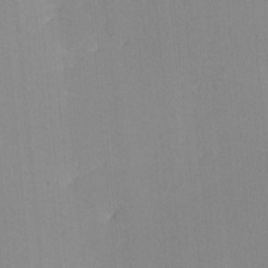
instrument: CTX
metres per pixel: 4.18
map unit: lHvf
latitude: -11.0487
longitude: -103.3670
